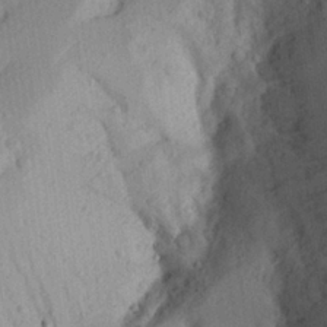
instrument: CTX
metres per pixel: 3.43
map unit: Aa
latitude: 26.5546
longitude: -146.2901
